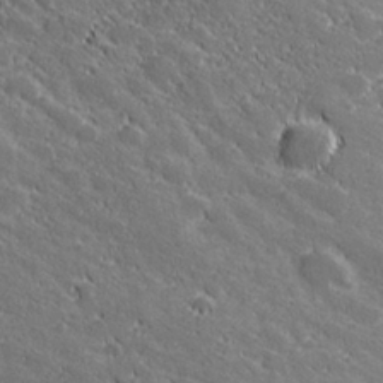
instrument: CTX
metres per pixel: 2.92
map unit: lHvf
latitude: 27.5938
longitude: 141.6344
